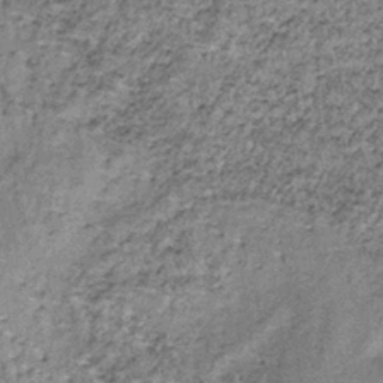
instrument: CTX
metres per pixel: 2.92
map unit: lHb
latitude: -38.1228
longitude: 65.1620
